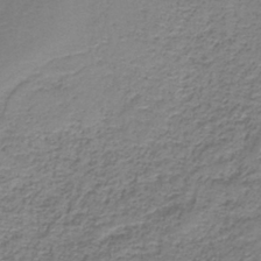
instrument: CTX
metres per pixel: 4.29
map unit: HNb
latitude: -37.6155
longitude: 51.6911
